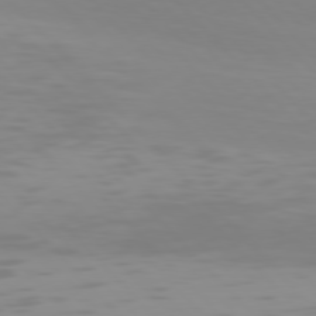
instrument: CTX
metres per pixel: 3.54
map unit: Hpe
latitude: 77.1214
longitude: -174.6491
